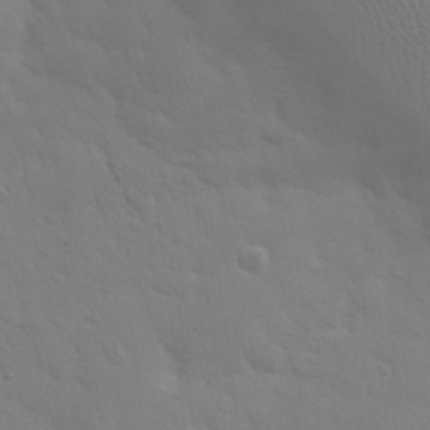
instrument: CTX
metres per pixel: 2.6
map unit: eHh
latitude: 25.7071
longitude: -65.7450
